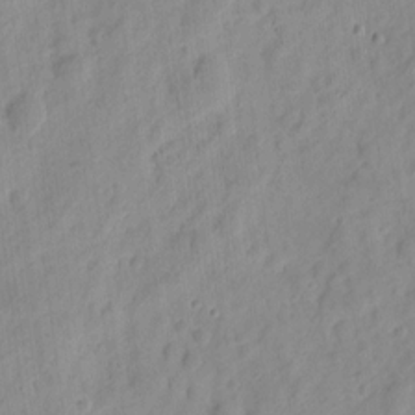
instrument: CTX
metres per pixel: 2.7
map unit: eHh
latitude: 8.4034
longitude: -74.7057
